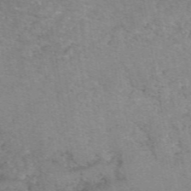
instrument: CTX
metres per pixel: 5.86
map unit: eAb
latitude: 49.9339
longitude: 105.5588
